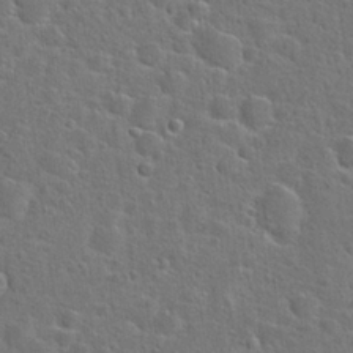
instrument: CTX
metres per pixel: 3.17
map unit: Hto
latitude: 23.6883
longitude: -46.5546
